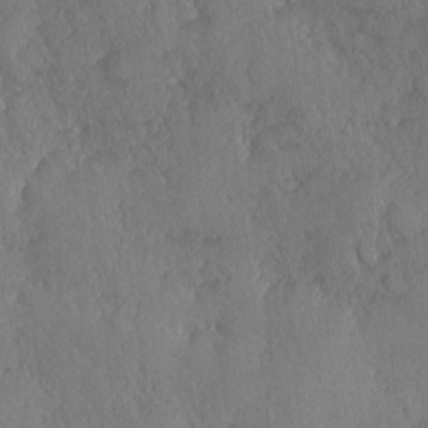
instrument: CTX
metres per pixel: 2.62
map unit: Ave
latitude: -10.3495
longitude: -120.3279
